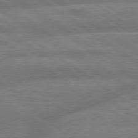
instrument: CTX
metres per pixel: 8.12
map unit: lApd
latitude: 79.7450
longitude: -164.2334
